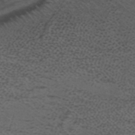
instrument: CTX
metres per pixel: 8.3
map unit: ANa
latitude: 40.1577
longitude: 28.8597
